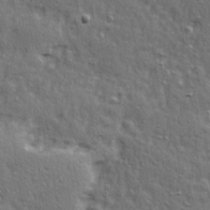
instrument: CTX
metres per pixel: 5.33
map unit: Ave
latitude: 15.5749
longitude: -104.8569
